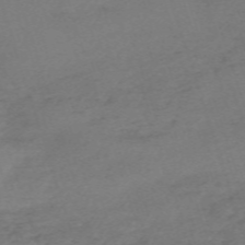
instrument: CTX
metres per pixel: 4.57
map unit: eHh
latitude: -62.3306
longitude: 51.6344
